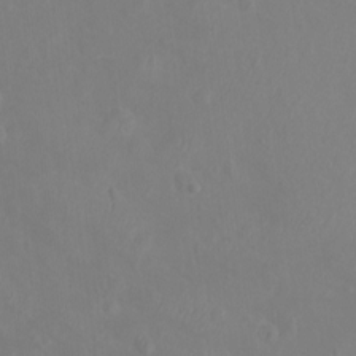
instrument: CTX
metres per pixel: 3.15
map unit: Nhu
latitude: -4.3684
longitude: -74.3656
